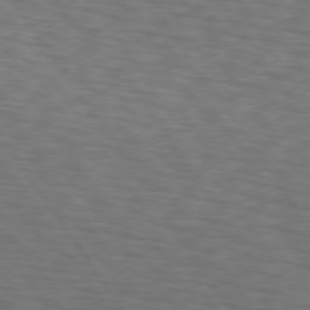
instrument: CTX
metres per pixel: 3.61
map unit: lApd
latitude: 74.3089
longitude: -74.6491
